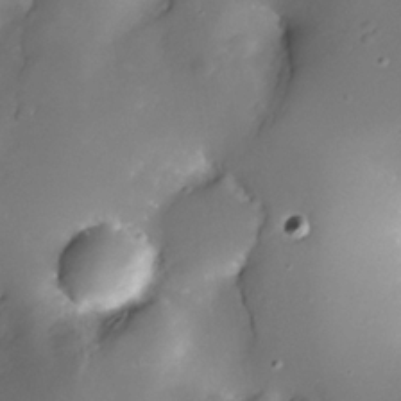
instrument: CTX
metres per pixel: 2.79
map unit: Nhe
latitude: -32.9920
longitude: -115.8394
